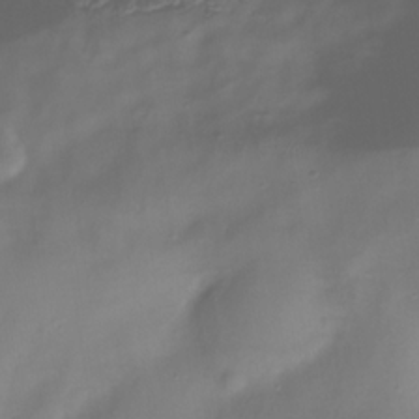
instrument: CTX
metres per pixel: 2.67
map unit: Hve
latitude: -31.4832
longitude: 94.1039
